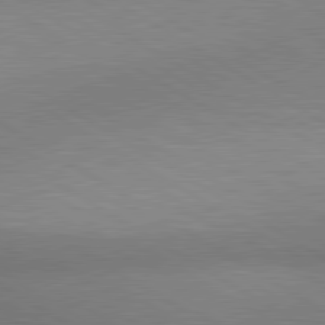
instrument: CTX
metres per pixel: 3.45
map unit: lApd
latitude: 80.4034
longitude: 126.2550
